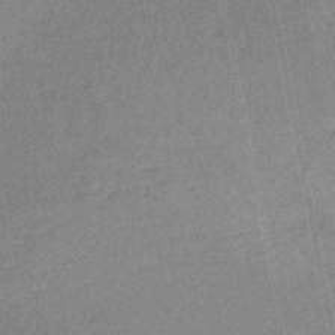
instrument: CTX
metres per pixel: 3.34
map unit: lHb
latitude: -43.9556
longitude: 75.0298
